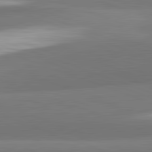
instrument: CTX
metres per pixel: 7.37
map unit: lApd
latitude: 82.4034
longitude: 152.9352
